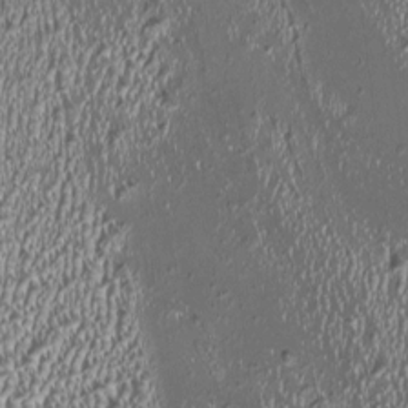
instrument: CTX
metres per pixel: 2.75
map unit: HNhu
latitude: -0.1417
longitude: 1.0298
